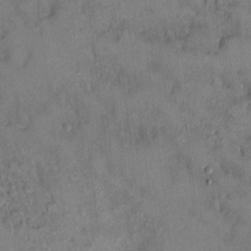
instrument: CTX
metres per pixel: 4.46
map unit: HNhu
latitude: 6.4601
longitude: 0.4440
